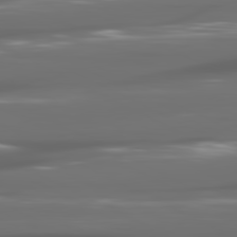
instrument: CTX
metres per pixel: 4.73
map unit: lApd
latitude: 80.8380
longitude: -140.9324
